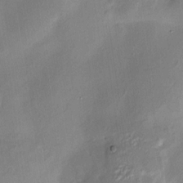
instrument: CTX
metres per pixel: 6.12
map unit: HNhu
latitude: 3.4048
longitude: -7.5560
